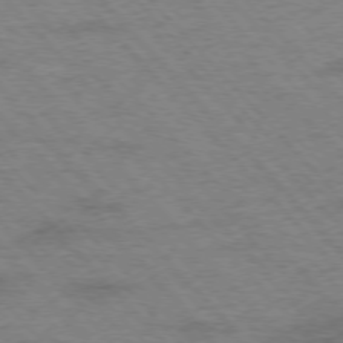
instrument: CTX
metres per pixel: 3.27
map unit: Hpe
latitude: -76.5574
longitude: -13.9528
